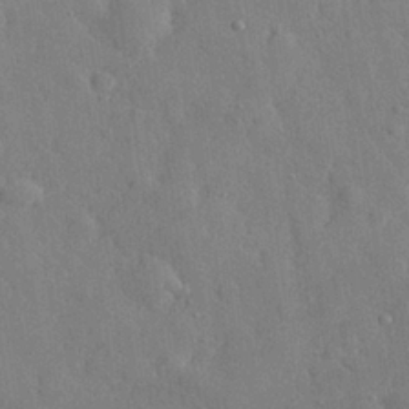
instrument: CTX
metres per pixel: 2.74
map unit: eHh
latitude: 28.4790
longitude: -78.7247
